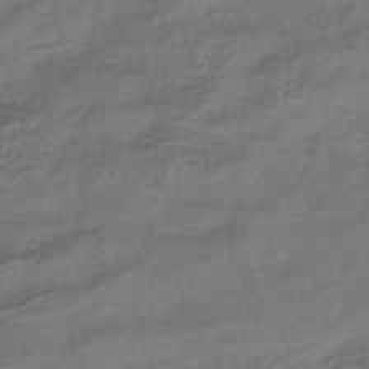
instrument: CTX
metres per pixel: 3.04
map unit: lHb
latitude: -39.9745
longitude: 71.1998
